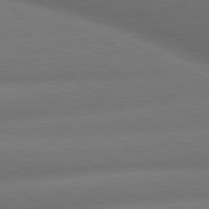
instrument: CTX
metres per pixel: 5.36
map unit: lApd
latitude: 79.8961
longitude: -154.7246
